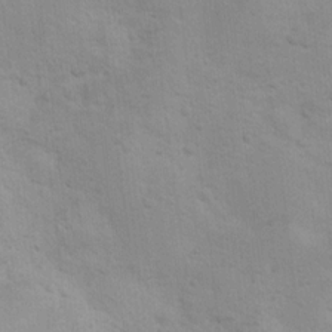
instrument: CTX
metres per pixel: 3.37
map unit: Nhu
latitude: 10.6491
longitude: -25.8016
